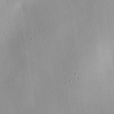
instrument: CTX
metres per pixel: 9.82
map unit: HNhu
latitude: 10.7813
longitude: 9.4832
